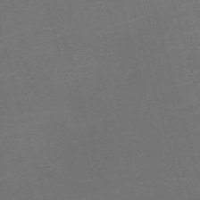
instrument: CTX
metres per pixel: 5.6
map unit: Nve
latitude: -59.3320
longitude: 58.6329
